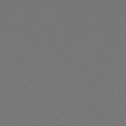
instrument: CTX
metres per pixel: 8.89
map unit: Ap
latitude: -74.2551
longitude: -68.8002
